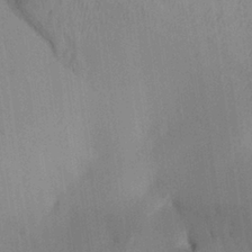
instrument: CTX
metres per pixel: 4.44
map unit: Aa
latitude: 25.8961
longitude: -143.7450
